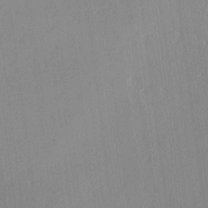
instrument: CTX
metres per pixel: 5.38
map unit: Hve
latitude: 18.4412
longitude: 149.2754
